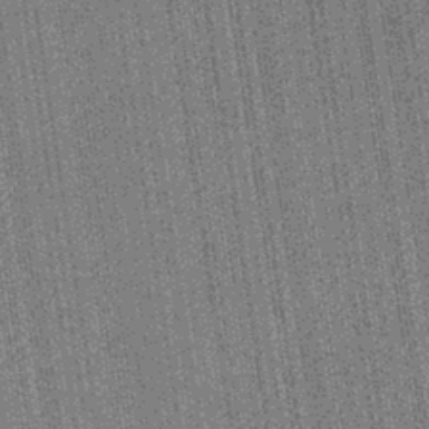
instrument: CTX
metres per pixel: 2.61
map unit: eHb
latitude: -40.1417
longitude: 82.5385
